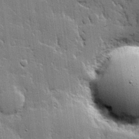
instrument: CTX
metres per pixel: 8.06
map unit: lHvf
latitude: 20.4601
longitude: 145.9556
